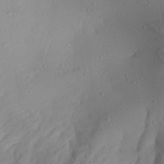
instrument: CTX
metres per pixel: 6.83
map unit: Aa
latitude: 28.3467
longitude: -133.7828
